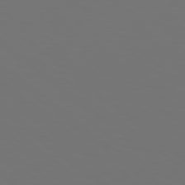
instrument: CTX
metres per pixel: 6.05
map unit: Hpe
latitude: 78.3656
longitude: -175.0459
